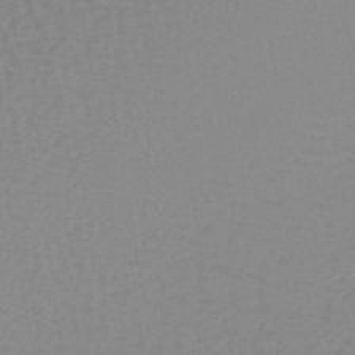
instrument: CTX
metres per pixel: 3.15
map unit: lHb
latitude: -41.3698
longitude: 64.0472
